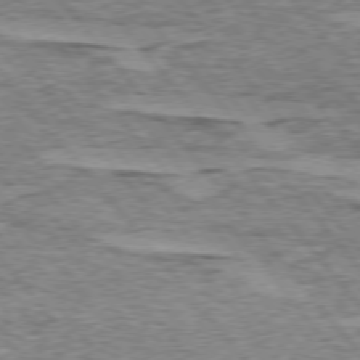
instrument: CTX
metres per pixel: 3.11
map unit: lApd
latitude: 74.6491
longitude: -77.1592
